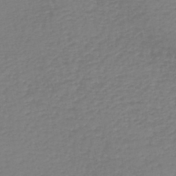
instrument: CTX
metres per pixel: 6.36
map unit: lHb
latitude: -45.9745
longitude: 62.5384
